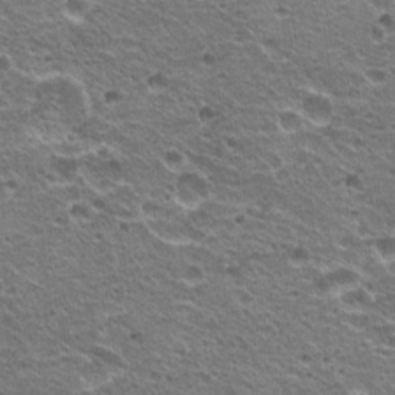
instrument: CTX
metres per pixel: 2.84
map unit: Hto
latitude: 20.9514
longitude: -32.6679
